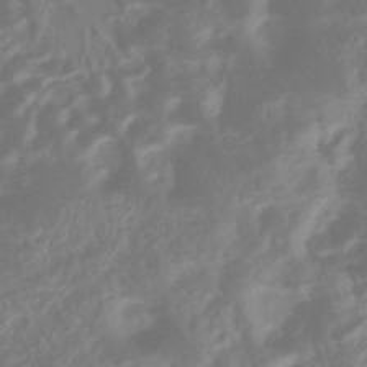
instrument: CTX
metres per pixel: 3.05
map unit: HNhu
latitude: -43.7099
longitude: 92.1795
